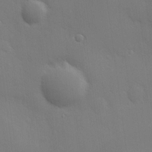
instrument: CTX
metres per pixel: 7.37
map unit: Hve
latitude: 18.8758
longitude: 150.9353
